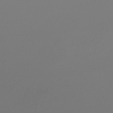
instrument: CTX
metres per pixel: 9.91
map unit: HNhu
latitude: -48.1606
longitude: 101.0297
